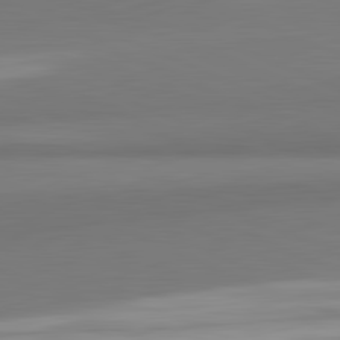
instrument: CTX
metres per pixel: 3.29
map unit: lApd
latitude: 82.0444
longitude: 172.0283
